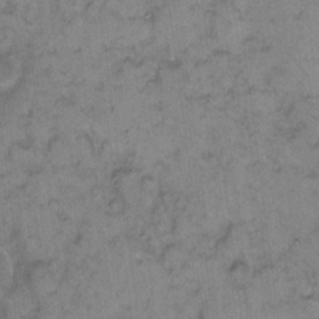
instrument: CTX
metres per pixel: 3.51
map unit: eHh
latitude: 9.3104
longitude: -63.4049
